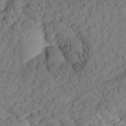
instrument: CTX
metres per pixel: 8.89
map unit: Htu
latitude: 1.0647
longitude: 175.4265
